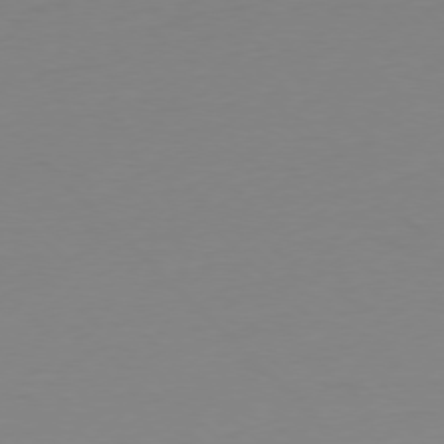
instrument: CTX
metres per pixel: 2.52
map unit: Ap
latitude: -77.2565
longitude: -78.5357
